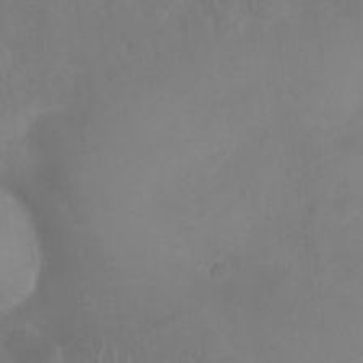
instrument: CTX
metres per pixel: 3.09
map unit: Nhu
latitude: 27.5749
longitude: -64.6679
